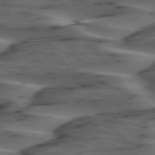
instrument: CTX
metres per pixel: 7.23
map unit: lApd
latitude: 75.6316
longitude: -70.8758
